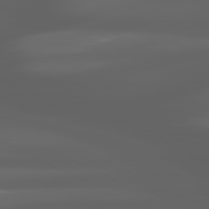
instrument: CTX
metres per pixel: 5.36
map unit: lApd
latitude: 80.5546
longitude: -140.5167
